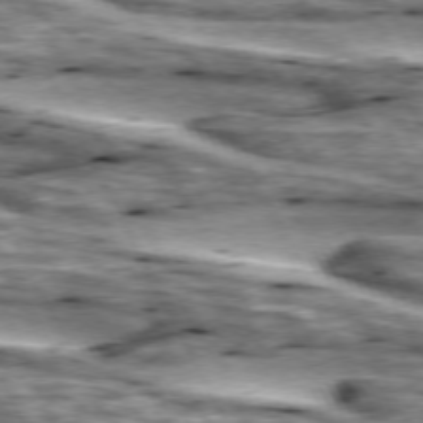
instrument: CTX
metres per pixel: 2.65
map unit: lApd
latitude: 74.1200
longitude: -54.9325
